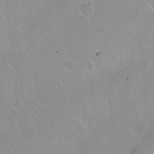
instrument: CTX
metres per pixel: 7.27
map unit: Nhu
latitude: -7.8611
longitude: -43.5749
